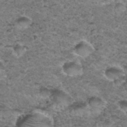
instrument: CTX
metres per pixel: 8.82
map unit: Hto
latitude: 35.8205
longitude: -48.2522
